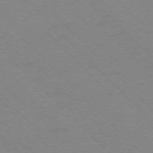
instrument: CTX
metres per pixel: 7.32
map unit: Ap
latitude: -77.3510
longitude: -66.8191
